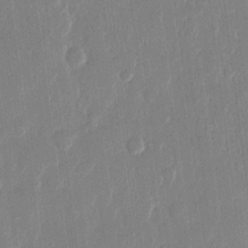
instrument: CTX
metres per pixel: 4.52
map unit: eHh
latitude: 13.4993
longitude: -69.3860
